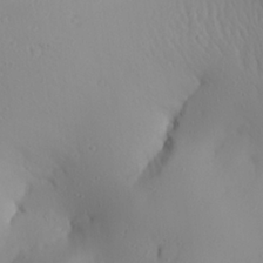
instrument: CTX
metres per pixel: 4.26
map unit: Aa
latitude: 25.8772
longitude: -144.7057
